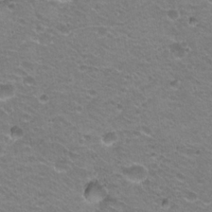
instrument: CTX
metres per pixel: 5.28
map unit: Hto
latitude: 21.6694
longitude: -32.6113
